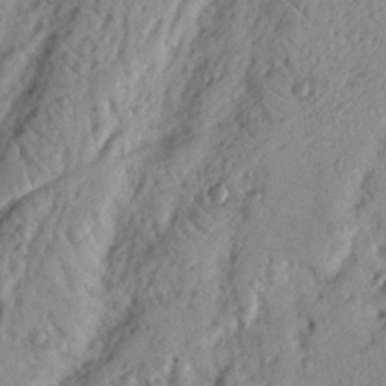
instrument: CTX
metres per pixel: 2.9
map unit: Nhu
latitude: 18.3089
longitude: -77.7638
